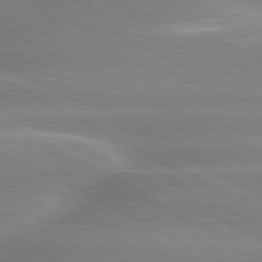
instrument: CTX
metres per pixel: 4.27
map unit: lApd
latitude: 80.1011
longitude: -135.8772
